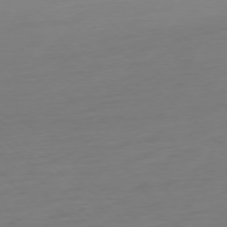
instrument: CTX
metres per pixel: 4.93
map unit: Ap
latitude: -77.8800
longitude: -78.2145
